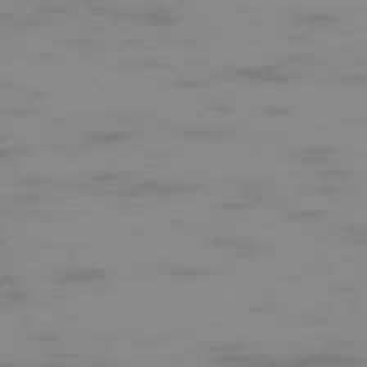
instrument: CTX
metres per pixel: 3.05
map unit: Hpe
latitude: -74.5763
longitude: 5.7855
